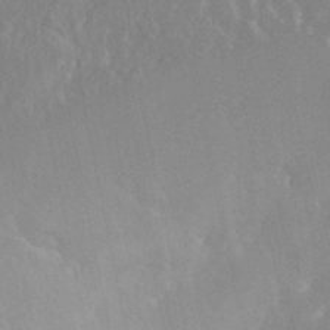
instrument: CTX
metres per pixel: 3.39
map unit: Nhe
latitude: -42.0472
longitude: -111.1025
